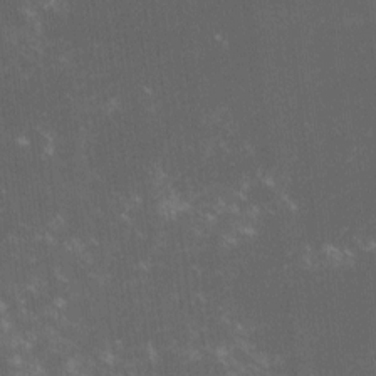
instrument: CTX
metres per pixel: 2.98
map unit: lHvf
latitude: -13.8989
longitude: -103.0647
